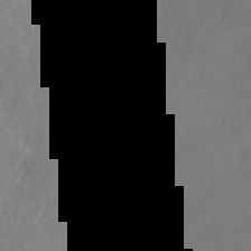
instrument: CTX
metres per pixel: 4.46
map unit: Nhu
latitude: -26.0094
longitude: -71.6694
